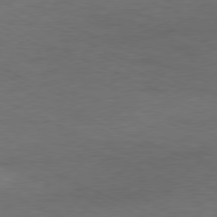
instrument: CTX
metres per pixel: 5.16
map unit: Ap
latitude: -78.1416
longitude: -72.8380
